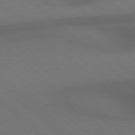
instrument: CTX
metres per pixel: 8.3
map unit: Hpe
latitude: 77.8394
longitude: -150.4790
